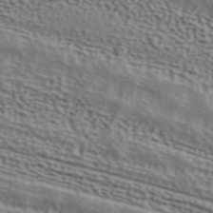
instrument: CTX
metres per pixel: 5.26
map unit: ANa
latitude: 41.8016
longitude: 50.4628
